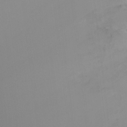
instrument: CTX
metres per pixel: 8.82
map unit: Ht
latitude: -12.5574
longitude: -44.8191
